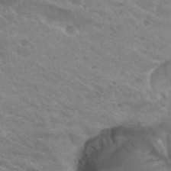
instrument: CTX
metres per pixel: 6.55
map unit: Hto
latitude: 26.6869
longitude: -35.8394
